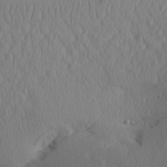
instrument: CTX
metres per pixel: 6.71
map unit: Aa
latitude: 28.4601
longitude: -144.9514
